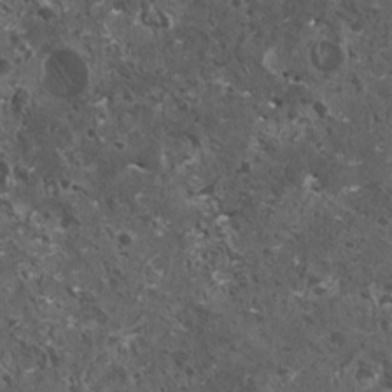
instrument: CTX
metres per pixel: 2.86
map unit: HNhu
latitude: 2.9513
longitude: 5.1809
